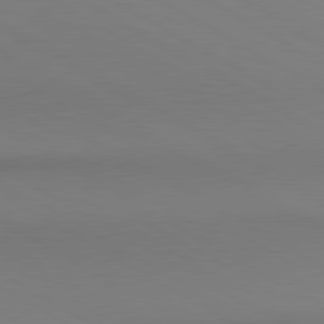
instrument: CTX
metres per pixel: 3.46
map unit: lApd
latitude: 80.6490
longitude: 147.0864
